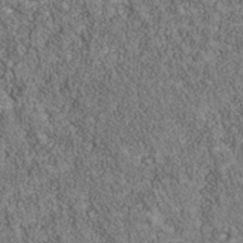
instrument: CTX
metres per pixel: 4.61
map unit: Nhu
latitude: -39.6344
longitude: -84.1956
